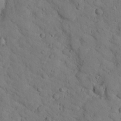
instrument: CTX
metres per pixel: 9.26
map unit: lHvf
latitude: 13.0648
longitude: 178.0661
